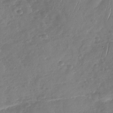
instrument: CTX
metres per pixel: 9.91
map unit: Nhu
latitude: -30.1794
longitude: -60.9513
